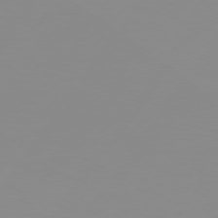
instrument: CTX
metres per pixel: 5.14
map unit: Hpe
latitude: 75.6505
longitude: -125.6505
